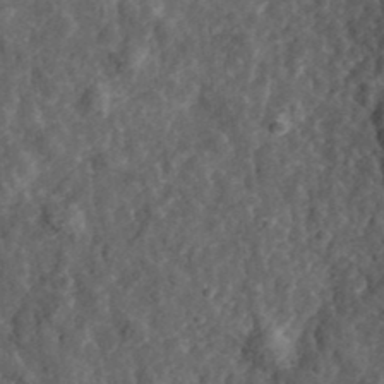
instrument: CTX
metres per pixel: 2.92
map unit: eHh
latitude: 35.6505
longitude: -79.2159
